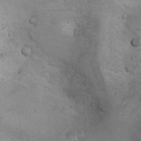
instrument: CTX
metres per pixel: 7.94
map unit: Nhu
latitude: 10.2523
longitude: -23.8961
